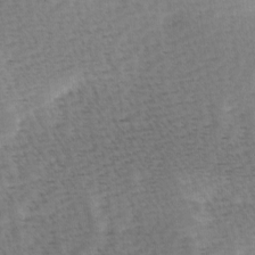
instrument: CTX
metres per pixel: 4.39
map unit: Ave
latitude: 0.7813
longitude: -115.1214
